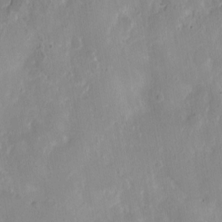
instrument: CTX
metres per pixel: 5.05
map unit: Nhu
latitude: 3.0458
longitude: -15.1970
